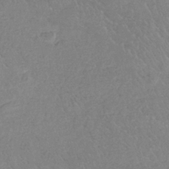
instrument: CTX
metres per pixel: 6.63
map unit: HNb
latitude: -35.5399
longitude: 55.6344
